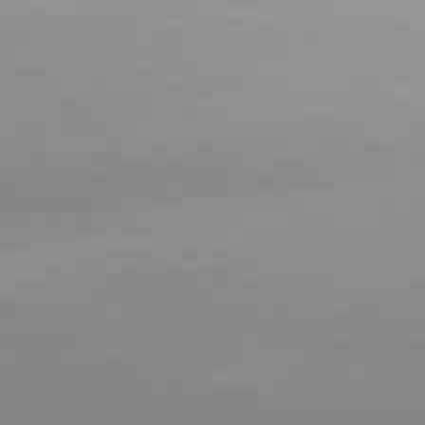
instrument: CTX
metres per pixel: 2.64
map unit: Hpe
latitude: 77.4048
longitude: -172.7813
